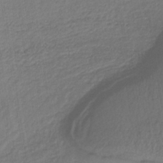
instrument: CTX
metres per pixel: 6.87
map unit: lHb
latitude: -34.5952
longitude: 71.1620
